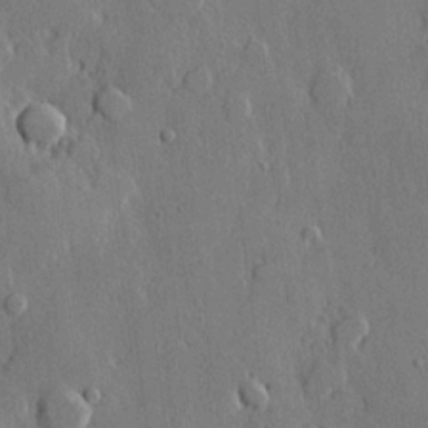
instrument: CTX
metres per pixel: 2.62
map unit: lHvf
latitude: 20.9514
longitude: 146.0472
